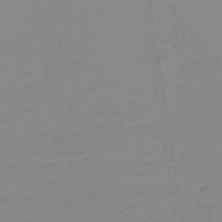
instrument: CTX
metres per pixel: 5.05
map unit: lHb
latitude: -31.7477
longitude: 66.4440
